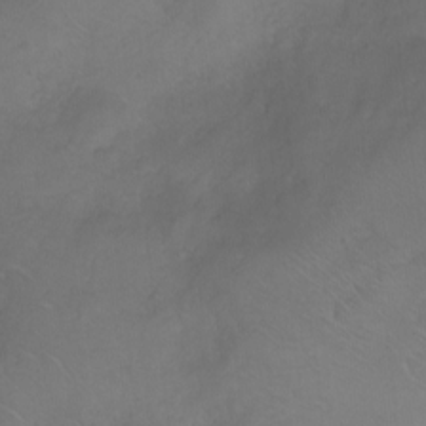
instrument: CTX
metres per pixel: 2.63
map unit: Ht
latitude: 0.5734
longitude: -44.8002
